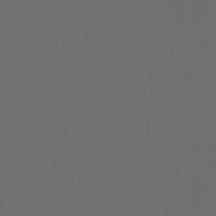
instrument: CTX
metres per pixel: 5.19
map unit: Hto
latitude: -7.7666
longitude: -50.8758
